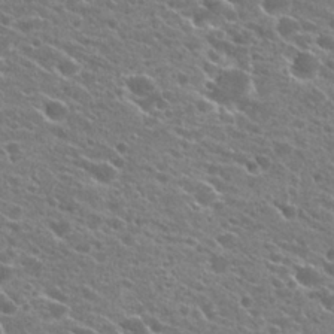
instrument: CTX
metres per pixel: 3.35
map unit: Hto
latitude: 23.7450
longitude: -41.0080
